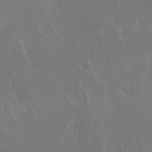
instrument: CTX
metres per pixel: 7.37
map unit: Hto
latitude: 19.1025
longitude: -56.7246
